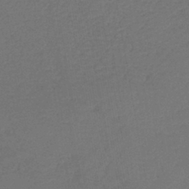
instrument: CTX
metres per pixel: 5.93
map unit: lHb
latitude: -42.7463
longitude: 76.7085
